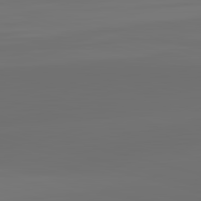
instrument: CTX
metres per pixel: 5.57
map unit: lApd
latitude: 83.4804
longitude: -133.9150
